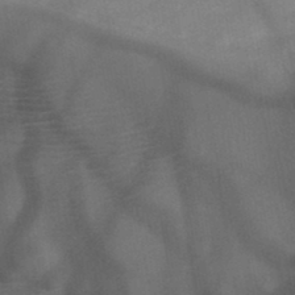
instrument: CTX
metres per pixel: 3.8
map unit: HNb
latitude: -46.0850
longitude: -45.1781
